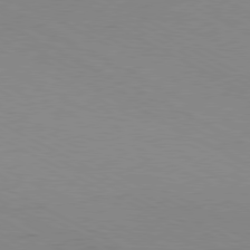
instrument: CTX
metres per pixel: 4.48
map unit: Hpe
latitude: -80.9164
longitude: 12.9164
